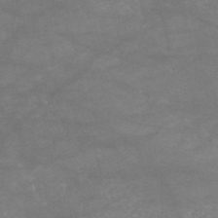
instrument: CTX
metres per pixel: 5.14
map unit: HNb
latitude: -53.9367
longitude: -41.3103
